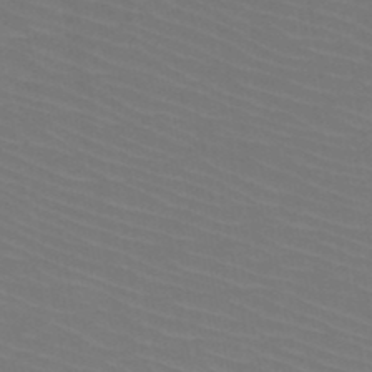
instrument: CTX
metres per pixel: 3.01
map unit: HNb
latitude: -50.0661
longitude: -50.7246
